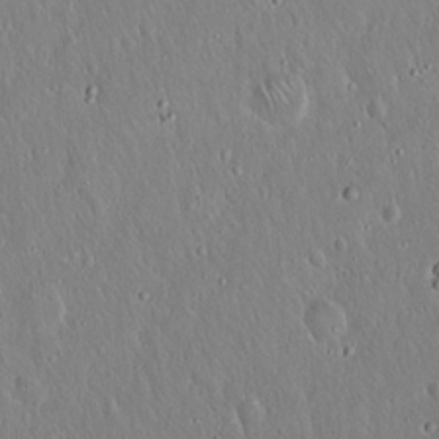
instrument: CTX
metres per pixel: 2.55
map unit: Hto
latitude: 17.0458
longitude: -57.6127
